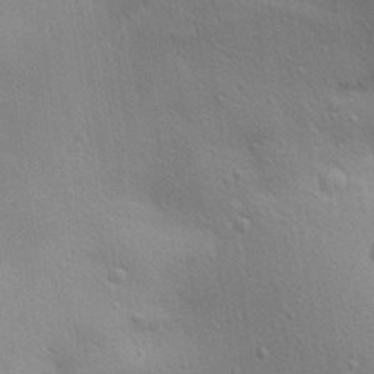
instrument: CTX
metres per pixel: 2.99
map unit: Aa
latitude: 29.4615
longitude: -145.4426
